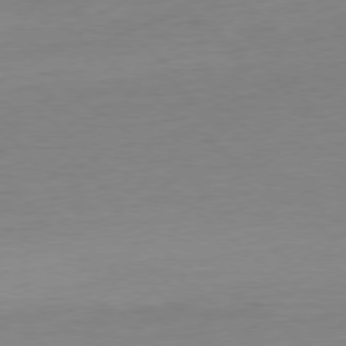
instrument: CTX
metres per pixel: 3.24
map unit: Ap
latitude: -78.3495
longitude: -78.7813
